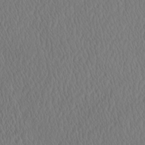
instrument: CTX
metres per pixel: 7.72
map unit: eHh
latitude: -3.4454
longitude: 16.2740
